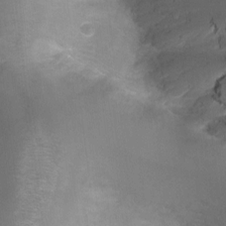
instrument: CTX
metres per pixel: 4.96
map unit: Ht
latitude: -9.9556
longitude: -28.3278
